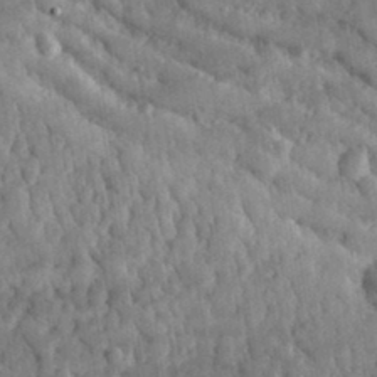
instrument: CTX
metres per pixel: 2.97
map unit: lHvf
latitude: 34.9891
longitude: -87.4804
